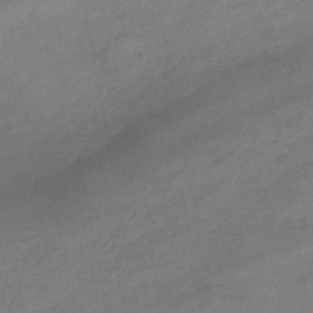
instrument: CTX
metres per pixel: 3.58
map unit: eHb
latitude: -39.5588
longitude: 82.2739
